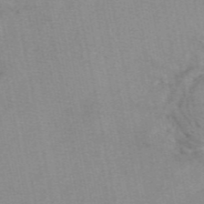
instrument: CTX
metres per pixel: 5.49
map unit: eAb
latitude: 48.9514
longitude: 103.7856
